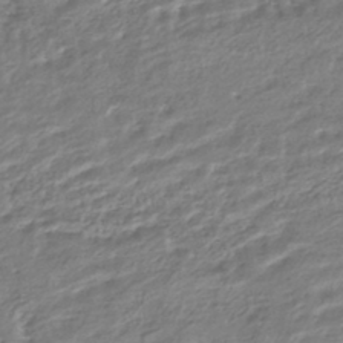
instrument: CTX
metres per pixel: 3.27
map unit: HNhu
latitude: -44.3495
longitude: 102.9920
